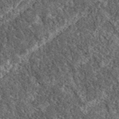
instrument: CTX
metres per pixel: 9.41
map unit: eAb
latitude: 37.8016
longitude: 110.1606
